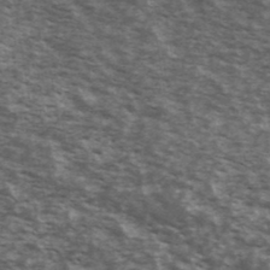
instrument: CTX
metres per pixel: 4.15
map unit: Ave
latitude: 40.5356
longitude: -109.9717
